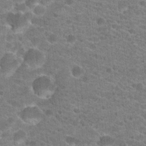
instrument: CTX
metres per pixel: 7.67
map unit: Hto
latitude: 20.0255
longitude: -38.9703
